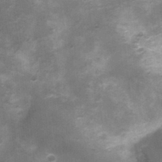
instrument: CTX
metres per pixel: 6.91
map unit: Nhu
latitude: 3.7260
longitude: -18.2900
